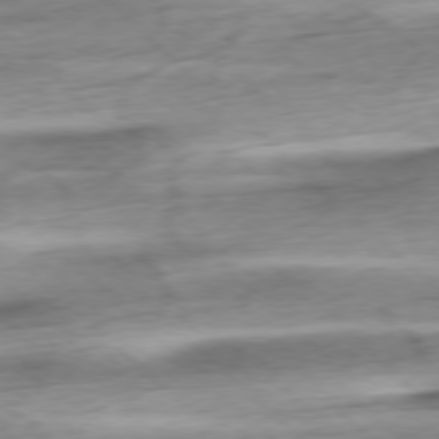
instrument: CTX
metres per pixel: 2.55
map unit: Ap
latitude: -78.2172
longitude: -71.7827
